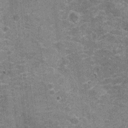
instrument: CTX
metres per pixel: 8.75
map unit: Nhu
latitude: -19.8800
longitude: -56.3089
